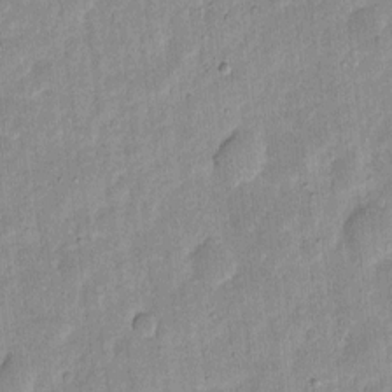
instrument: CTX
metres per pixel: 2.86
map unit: eHh
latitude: 5.0836
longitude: -71.1214
